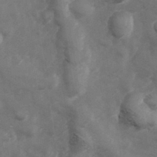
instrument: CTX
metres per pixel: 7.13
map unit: Hve
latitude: 33.4615
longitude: 150.9731
